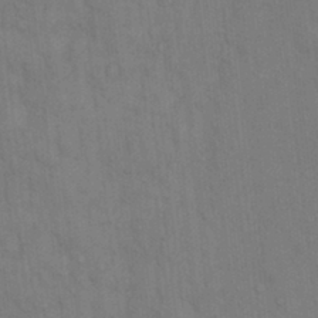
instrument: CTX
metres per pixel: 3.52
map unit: Hto
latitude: 14.3090
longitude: -57.6882
